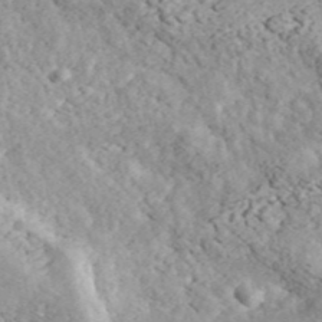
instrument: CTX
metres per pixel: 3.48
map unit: ANa
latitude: 44.1011
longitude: 46.5196
